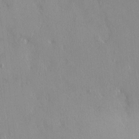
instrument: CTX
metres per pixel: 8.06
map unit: HNhu
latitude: 3.4048
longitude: 6.7085
